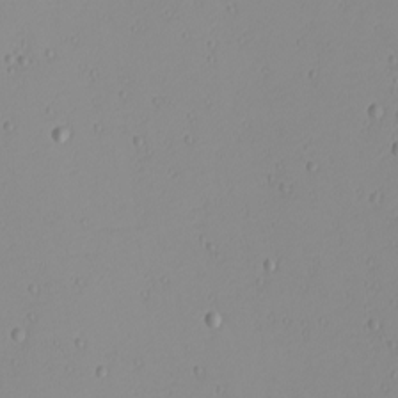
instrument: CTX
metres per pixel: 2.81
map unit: Nhu
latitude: -4.4818
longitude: -82.1766
